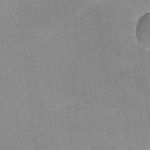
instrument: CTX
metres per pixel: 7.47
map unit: lHvf
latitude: -10.3495
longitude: -101.5371
